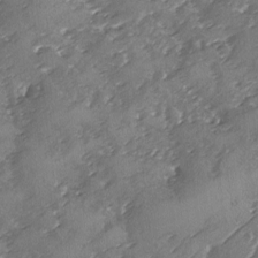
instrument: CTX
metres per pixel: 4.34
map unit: Ave
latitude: -8.3684
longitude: -117.7639
